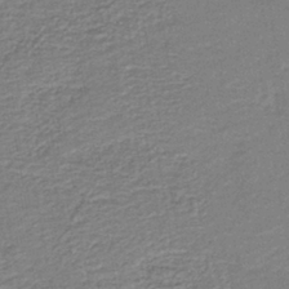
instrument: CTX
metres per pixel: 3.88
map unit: HNb
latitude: -41.1242
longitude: 50.8786
